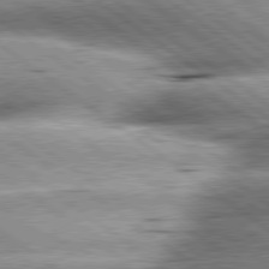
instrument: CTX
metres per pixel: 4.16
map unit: lApd
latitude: 79.8017
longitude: -140.5734
